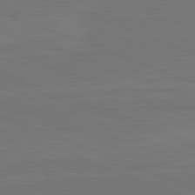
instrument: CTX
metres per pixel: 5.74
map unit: lApd
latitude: 82.5167
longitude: 165.5210
